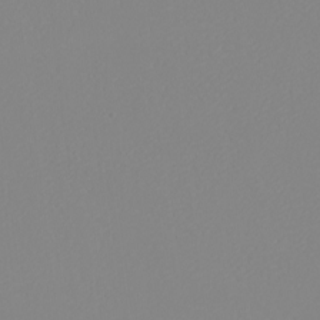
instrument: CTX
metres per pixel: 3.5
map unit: eHh
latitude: -5.6155
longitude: -85.7828
